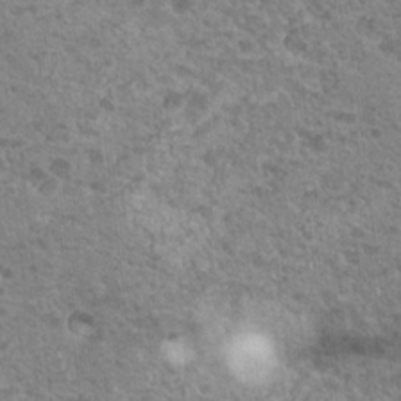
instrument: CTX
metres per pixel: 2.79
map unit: Nhu
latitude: 19.1970
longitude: -31.7261
